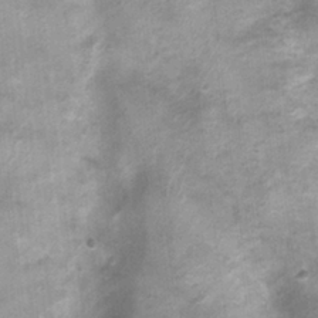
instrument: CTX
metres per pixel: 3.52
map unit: Nhu
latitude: 0.4412
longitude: -17.9150
